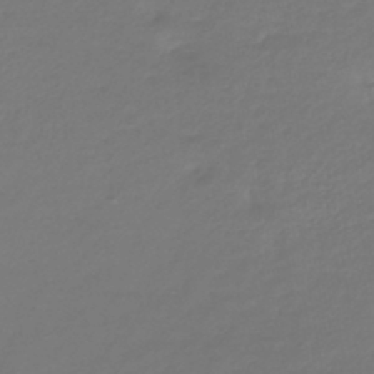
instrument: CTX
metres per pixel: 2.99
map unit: lHb
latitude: -41.7666
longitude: 72.5574
